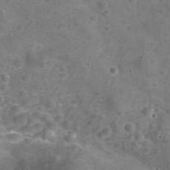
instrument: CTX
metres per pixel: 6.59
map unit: Nhu
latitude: 25.9906
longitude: -52.1767
